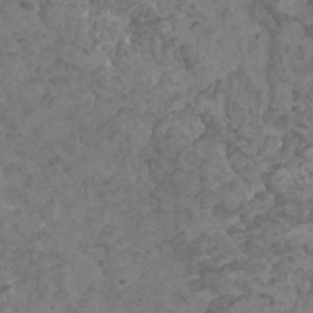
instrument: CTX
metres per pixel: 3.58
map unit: HNhu
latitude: -1.1432
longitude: 2.1227
